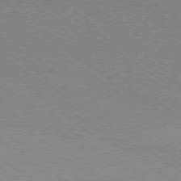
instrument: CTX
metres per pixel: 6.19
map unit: Ap
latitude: -79.6155
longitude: -66.2333
